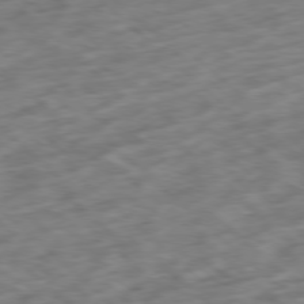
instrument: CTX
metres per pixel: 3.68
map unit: Hpe
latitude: -78.5573
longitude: -16.4034
